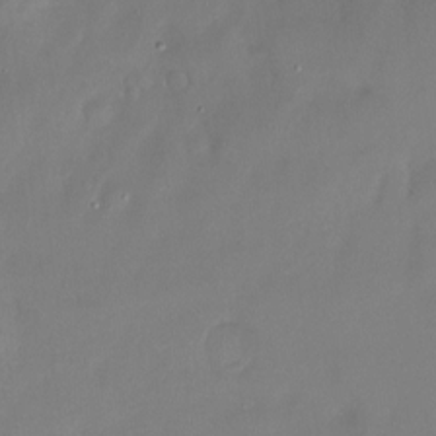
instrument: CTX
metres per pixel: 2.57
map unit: Ht
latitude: -15.0676
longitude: -44.9702
